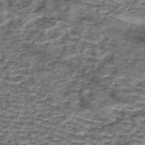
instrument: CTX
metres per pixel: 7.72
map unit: eHh
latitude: -42.6140
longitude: 116.8974
